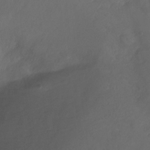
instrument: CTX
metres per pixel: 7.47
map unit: Nhu
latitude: -12.5763
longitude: -41.8583
